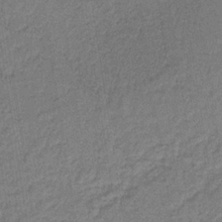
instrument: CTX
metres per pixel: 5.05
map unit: HNb
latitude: -34.3306
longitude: 62.8786
